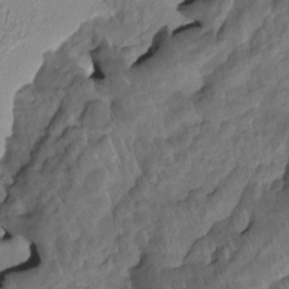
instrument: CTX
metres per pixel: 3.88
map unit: HNhu
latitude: 3.6316
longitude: -7.6316
